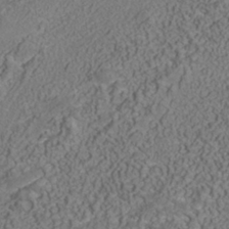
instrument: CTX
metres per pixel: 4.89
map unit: Nhu
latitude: -39.4077
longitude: -84.5357
